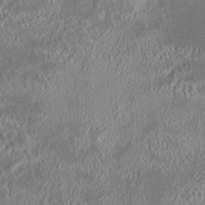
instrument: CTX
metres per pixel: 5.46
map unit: HNhu
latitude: 5.6505
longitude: 12.8786
